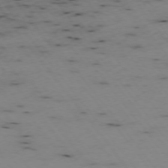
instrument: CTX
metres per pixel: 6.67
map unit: Hpe
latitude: -74.4629
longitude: 3.3698
